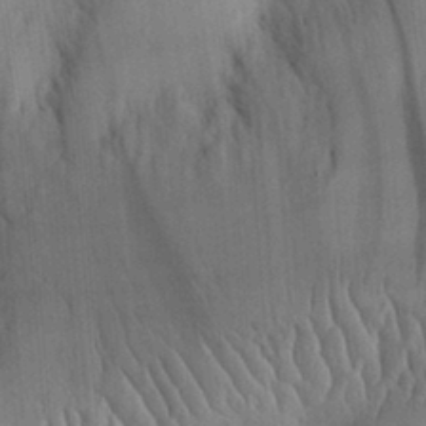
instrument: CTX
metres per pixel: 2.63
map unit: Aa
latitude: 30.3279
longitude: -143.1025
